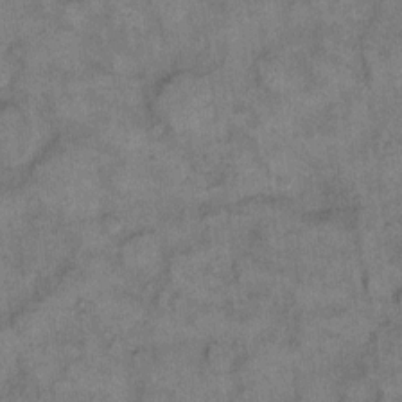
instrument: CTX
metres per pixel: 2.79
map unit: eHh
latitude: 10.5357
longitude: -63.6127
